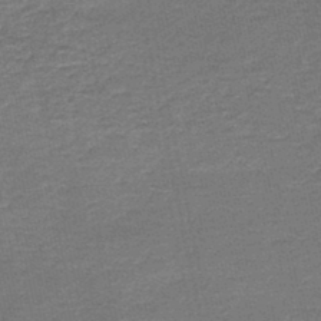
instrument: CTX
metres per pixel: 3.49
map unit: HNb
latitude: -43.5588
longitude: 51.3887
